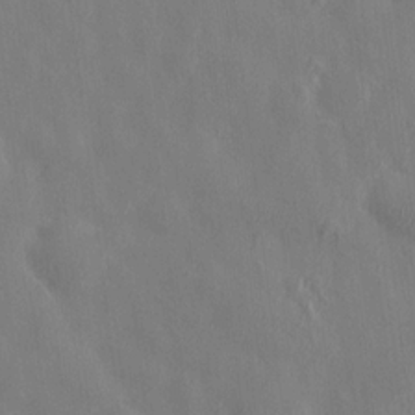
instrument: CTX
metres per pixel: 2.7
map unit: HNhu
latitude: 6.1956
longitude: -6.6490
